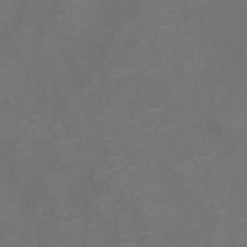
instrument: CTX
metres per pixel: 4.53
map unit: Nhu
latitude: -10.6330
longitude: -20.5924
